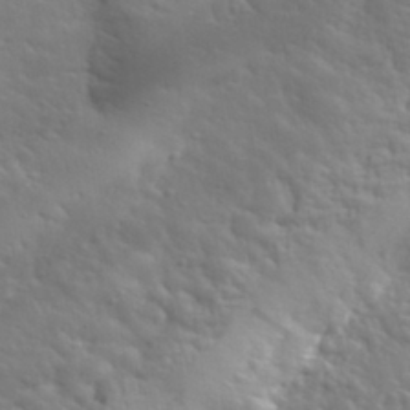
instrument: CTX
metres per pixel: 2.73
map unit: lHvf
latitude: 34.0822
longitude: -82.2333
